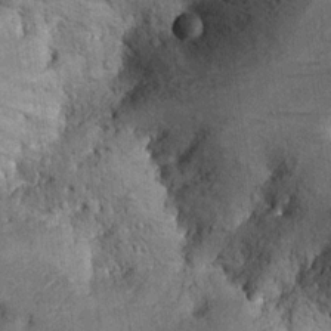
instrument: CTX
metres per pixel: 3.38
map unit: Hto
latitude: 11.7450
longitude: -36.0822
